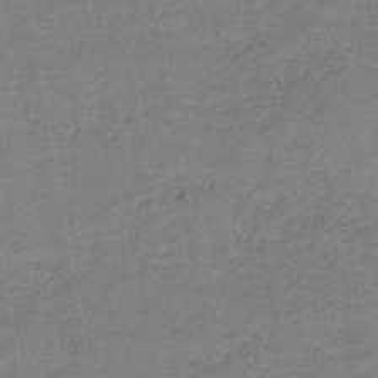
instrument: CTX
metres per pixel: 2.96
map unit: HNb
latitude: -36.6707
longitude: 51.7855
